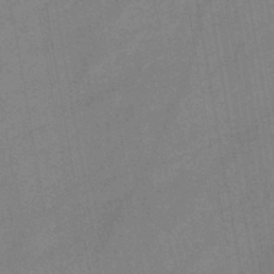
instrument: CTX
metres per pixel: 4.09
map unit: HNb
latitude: -45.8989
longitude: -37.7639
